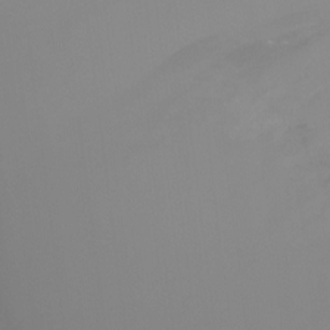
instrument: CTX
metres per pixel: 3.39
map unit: Ht
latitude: -7.1242
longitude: -29.5938
